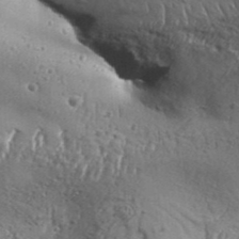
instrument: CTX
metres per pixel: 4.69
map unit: Aa
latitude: 33.8394
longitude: -135.3859
